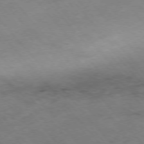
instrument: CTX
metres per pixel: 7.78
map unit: Hpe
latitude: -76.7463
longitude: -18.3089
